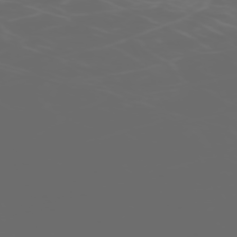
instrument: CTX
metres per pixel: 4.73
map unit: Hpe
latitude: -73.3320
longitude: 5.1809
